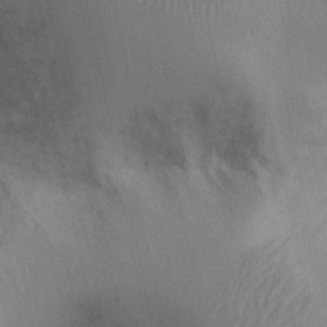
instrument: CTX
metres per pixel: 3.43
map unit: Ht
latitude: 0.3467
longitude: -14.2901
